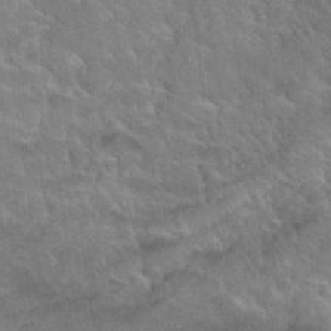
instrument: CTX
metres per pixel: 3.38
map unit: Hto
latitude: 35.4993
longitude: -46.4412
